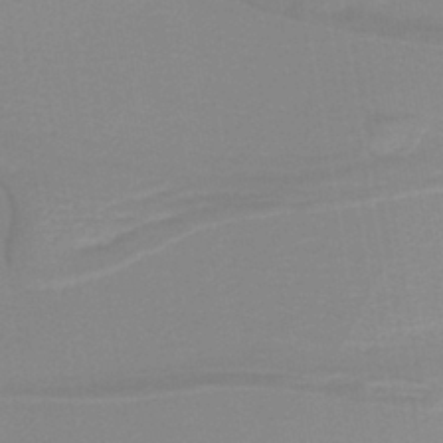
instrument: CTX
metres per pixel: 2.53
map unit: lHb
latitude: -40.5196
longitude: 52.5762
